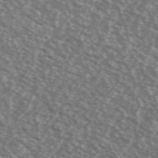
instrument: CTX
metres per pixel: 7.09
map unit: Ave
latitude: 39.0269
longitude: -111.3293
